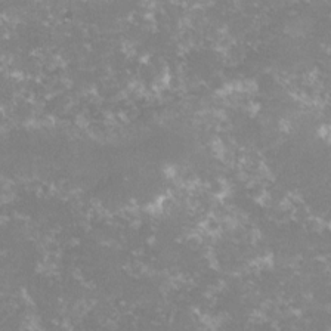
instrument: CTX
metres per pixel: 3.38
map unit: lHvf
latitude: -15.7667
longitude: -100.5735
